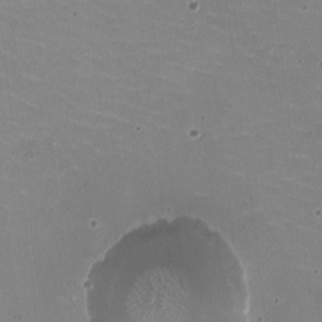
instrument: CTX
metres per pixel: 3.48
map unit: HNhu
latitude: -1.4455
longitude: -2.2711
